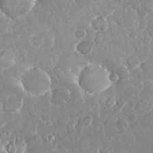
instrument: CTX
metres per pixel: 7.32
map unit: Nhu
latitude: 26.3278
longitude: -60.8002
